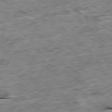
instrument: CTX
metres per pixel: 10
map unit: Ap
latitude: -80.0661
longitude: -84.4601
